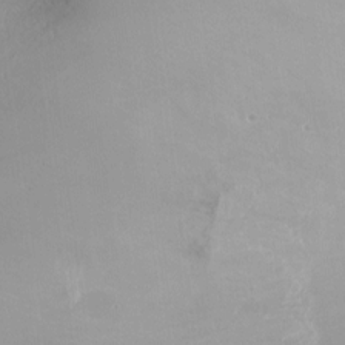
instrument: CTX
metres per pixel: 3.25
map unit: Ht
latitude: -16.7086
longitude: -44.7057
